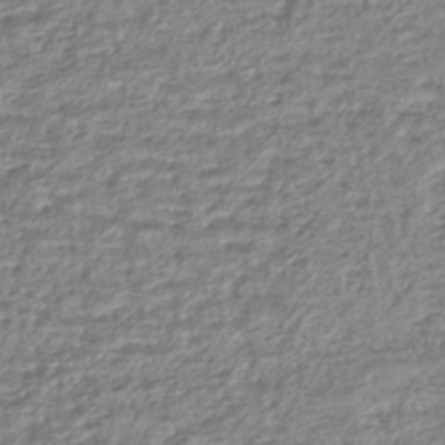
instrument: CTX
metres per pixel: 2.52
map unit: lHb
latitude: -41.6911
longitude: 71.9556
